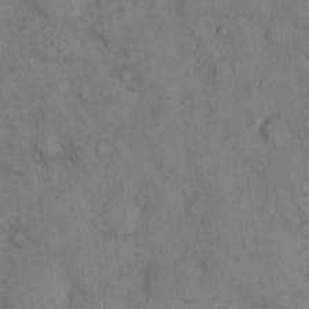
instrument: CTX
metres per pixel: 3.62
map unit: eHh
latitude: 13.0837
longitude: -62.9136
